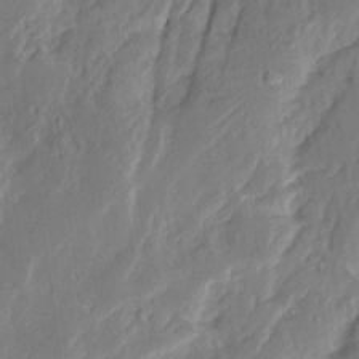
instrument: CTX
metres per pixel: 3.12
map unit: Ave
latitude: 15.3482
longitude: -138.1956
